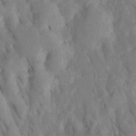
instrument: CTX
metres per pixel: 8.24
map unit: Htu
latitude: -6.8975
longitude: 145.0675
